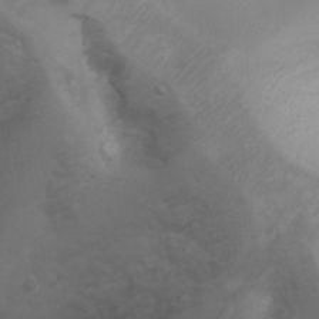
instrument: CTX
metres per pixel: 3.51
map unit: Ht
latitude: 3.0836
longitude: -28.4412
